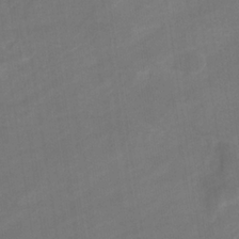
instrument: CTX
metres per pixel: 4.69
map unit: eHb
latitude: -33.1998
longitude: 72.7274
